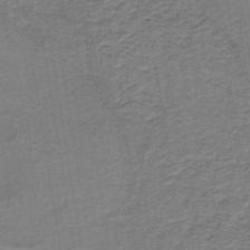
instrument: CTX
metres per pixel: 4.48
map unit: lHb
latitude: -41.6911
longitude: 53.1620
